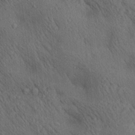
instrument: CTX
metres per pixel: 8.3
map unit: lAa
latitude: 20.9136
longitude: -138.7246
